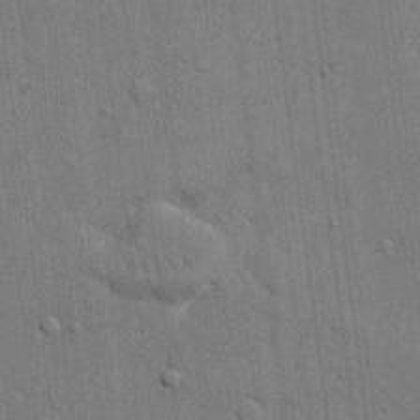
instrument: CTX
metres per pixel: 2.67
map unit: eHh
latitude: 14.3468
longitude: -68.9514
